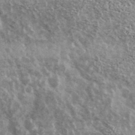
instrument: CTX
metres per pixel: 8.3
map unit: Ave
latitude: 38.8002
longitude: -108.2900
